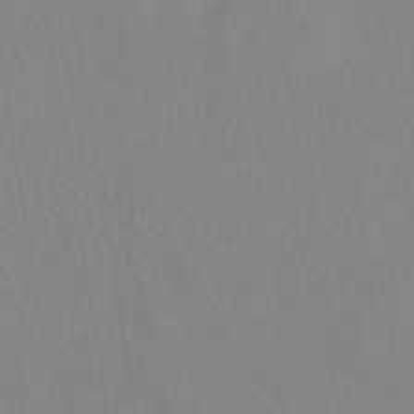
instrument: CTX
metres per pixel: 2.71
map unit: HNhu
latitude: -40.0094
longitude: 100.9541
